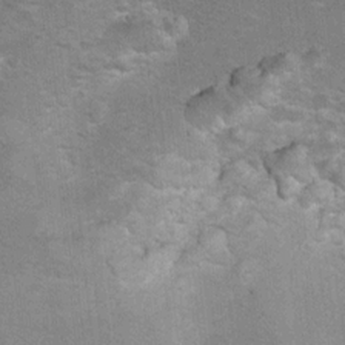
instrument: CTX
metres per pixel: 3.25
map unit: Hto
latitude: 7.8016
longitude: -30.6113
